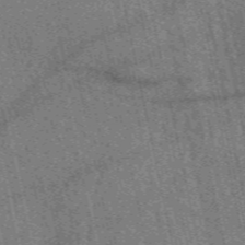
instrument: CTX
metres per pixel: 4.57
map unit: eAb
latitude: 51.6316
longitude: 114.2739
